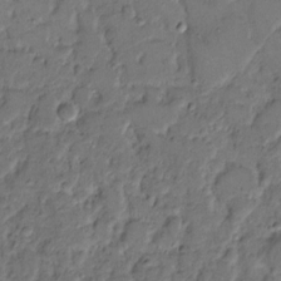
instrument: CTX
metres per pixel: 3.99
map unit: eHh
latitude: 8.9514
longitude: -62.4223
